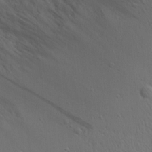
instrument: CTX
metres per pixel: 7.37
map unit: Aa
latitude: 19.0269
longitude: -141.9906
